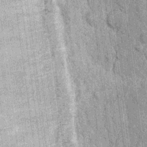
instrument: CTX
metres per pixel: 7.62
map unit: Nhu
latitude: 13.3104
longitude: -35.9906
